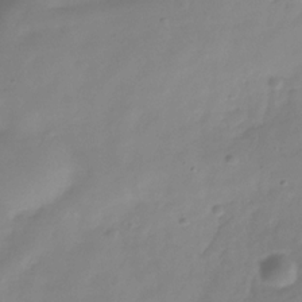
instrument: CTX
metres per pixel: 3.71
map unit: Hve
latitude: -31.7288
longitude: 92.3495
